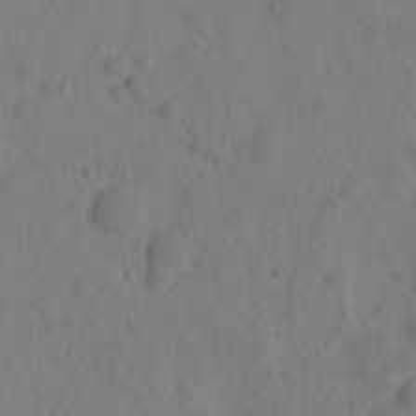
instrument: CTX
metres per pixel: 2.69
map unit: eHh
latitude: -0.4818
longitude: 15.9745
